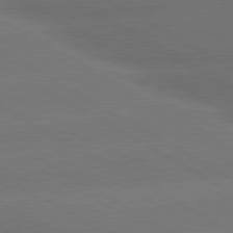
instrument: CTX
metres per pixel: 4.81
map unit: lApd
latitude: 80.6301
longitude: -146.4979
